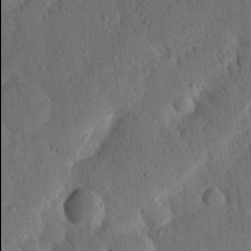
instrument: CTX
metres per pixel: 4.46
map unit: Nhu
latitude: 19.2159
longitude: -77.9906
